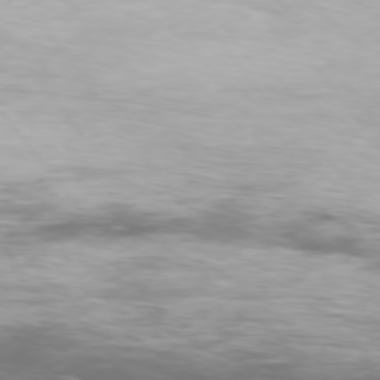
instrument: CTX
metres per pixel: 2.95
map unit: Ap
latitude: -76.8975
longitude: -69.7261
